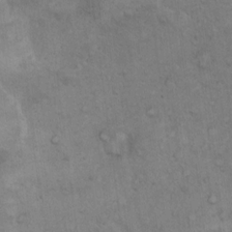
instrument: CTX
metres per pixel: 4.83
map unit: Hto
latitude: 13.5182
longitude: -56.1199
